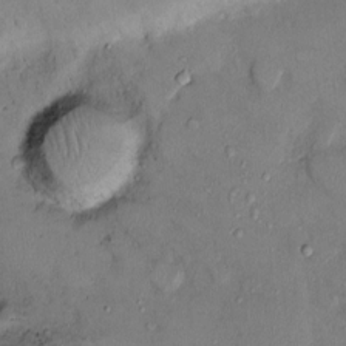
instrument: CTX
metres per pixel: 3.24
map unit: Ht
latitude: -3.6910
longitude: -14.4034
